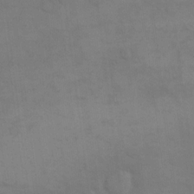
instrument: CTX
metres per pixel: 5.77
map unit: eHh
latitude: 17.4049
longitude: -66.0444
